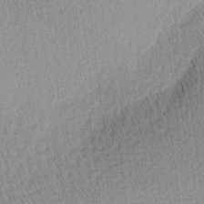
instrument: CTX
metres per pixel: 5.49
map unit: Ave
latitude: 11.3482
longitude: -107.1781
